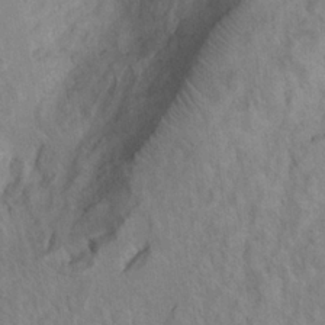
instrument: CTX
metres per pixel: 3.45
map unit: Hto
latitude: 7.2159
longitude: -34.2144
